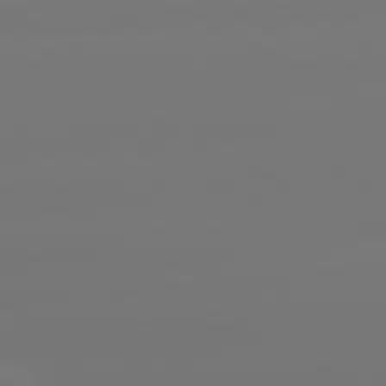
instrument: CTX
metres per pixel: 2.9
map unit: lApd
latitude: 80.8947
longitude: -148.5168
